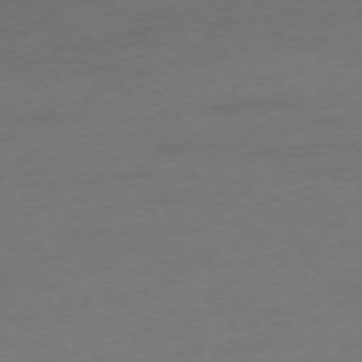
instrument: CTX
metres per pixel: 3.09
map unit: Ap
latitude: -74.0472
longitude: -79.9528
